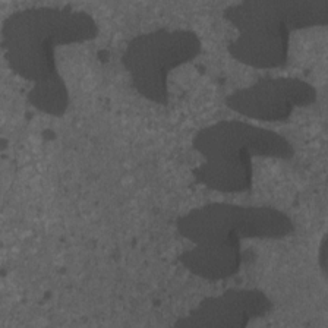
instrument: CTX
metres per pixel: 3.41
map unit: Nhu
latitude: 4.1200
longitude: -16.2145
